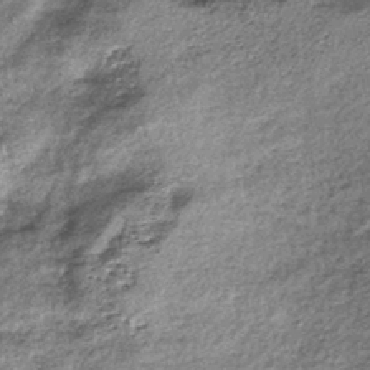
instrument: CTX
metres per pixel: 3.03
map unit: lHb
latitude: -38.7841
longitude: 67.9745
